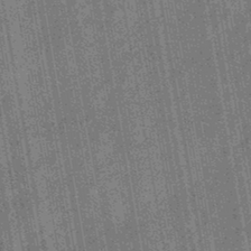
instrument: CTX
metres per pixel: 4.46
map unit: eHb
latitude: -44.2551
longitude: 87.7856
